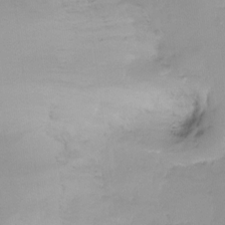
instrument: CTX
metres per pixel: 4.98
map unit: Ht
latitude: -14.1984
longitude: -51.2537
